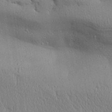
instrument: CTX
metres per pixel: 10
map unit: Aa
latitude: 31.4616
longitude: -144.9514
